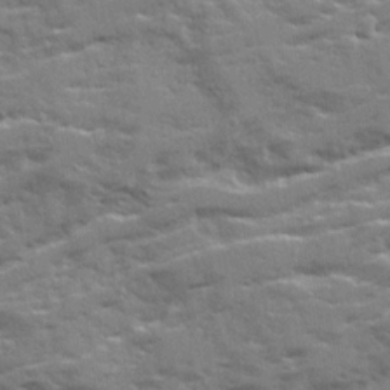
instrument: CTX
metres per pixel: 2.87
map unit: Ave
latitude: 20.9892
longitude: -130.3090
